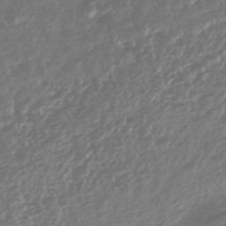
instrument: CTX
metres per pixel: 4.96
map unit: HNhu
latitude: -45.3132
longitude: 92.5196
